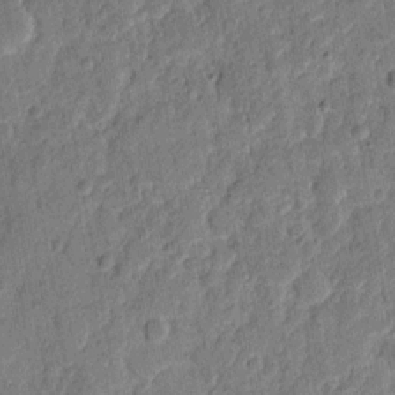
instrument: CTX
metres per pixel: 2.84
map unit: eHh
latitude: 9.2726
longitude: -66.4223
